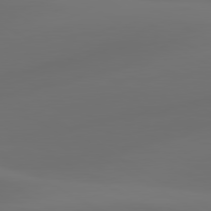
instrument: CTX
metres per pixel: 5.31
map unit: lApd
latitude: 80.5735
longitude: -85.2348
